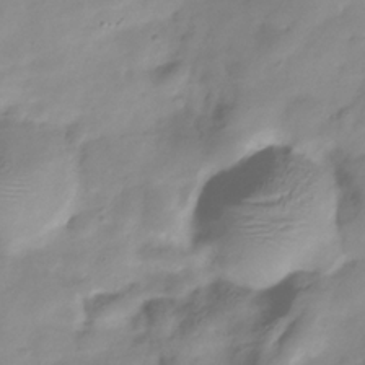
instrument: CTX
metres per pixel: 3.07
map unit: Hve
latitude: -32.0472
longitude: 90.2362
